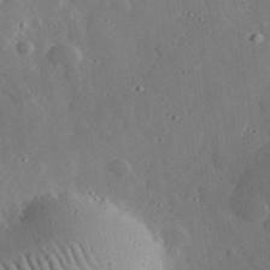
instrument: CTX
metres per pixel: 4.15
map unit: lHvf
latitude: 33.0647
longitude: -84.0255
